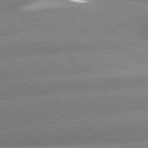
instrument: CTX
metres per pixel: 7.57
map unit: lApd
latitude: 80.7246
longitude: -155.5749
